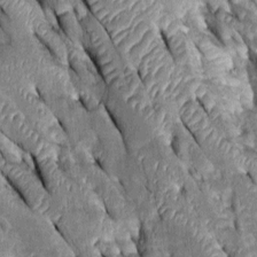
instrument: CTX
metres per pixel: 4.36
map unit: Htu
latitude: -0.0850
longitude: 148.6141
